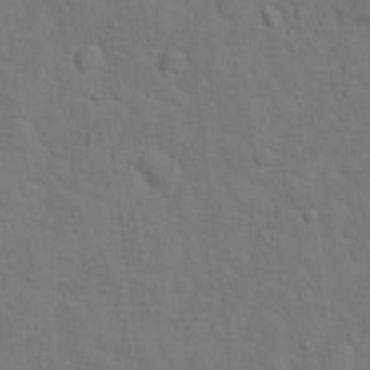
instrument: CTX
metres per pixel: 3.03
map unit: Hto
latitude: 18.8569
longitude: -35.1214
